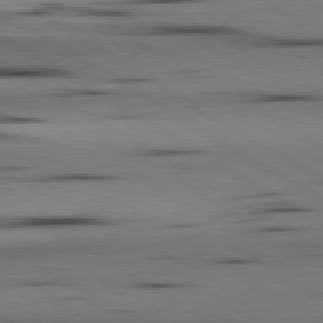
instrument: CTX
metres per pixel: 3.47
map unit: lApd
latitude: 80.4223
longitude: 160.9731
